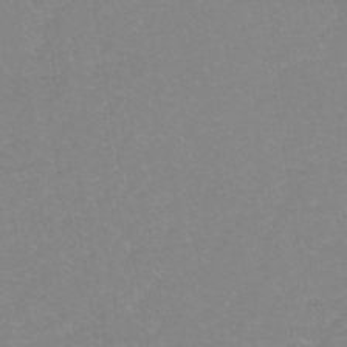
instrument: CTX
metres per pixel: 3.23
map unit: eHh
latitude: -42.6896
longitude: -33.6883
